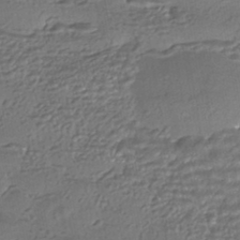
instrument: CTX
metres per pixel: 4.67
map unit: HNhu
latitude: -43.9178
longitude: 95.7477
